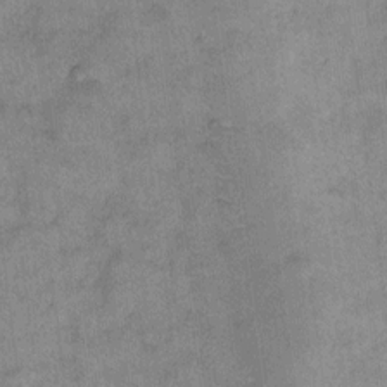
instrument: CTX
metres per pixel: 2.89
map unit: eHh
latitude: 10.6302
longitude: -63.8773
